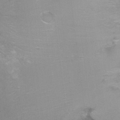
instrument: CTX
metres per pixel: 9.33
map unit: Ht
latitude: -8.7463
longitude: -36.7058
